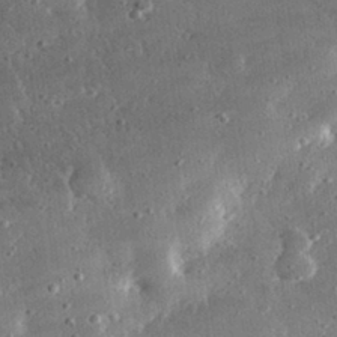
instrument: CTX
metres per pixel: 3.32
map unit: lHvf
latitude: 31.4238
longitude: -91.3860
